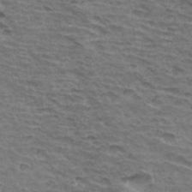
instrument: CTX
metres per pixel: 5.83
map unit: Hto
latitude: 34.3467
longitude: -43.1403
